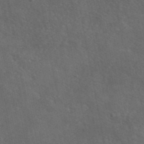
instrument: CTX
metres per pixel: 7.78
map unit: eAb
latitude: 46.1767
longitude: 116.8219
